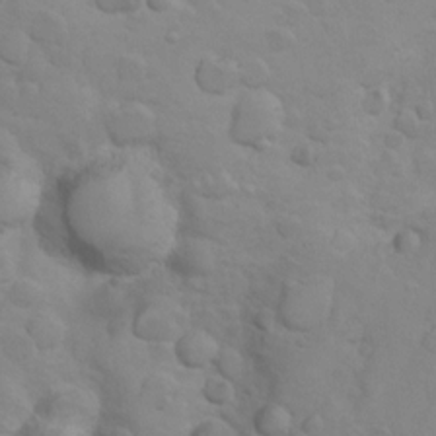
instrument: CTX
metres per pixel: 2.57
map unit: Nhu
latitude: 10.2712
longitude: -24.5167
